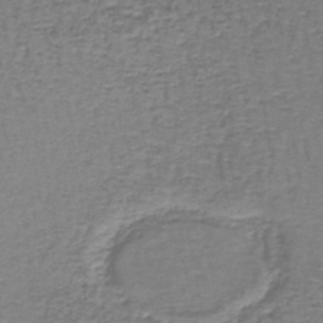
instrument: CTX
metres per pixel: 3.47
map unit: lHb
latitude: -43.2564
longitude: 58.5573
